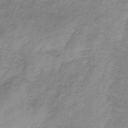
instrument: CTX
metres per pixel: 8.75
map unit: HNb
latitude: -33.1431
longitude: 60.2739
